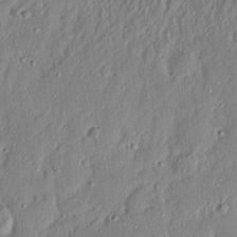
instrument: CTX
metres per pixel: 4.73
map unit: Nhu
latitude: 18.2522
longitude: -72.7625
